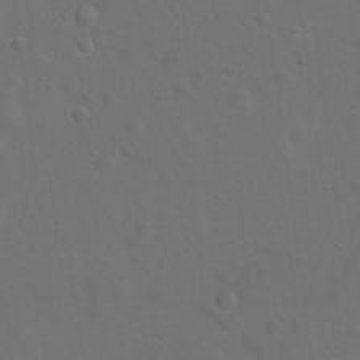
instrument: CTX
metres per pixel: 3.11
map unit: Hto
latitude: 19.2537
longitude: -53.7450
